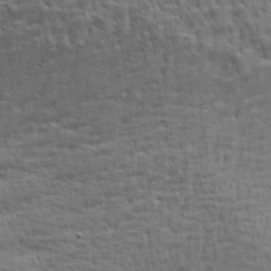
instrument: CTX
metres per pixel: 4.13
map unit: Aa
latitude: 29.4993
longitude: -134.7057
